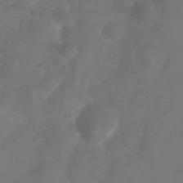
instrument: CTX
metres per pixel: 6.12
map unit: Nhu
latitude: 25.1781
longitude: -63.0837
